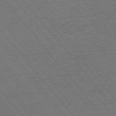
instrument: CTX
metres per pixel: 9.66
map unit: Ap
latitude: -75.1620
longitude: -81.8583
